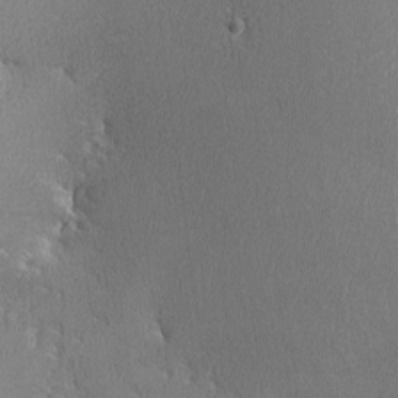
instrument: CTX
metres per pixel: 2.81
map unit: lHvf
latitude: -13.0487
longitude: -100.8569
